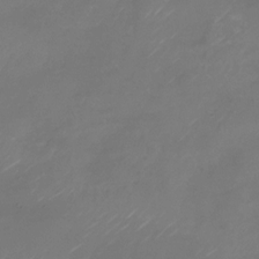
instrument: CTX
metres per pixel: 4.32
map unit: Nhu
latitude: -28.2551
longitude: -72.4034
